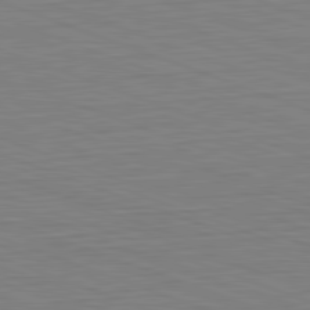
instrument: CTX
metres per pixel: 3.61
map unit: Hpe
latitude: -82.5951
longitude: 12.9353
